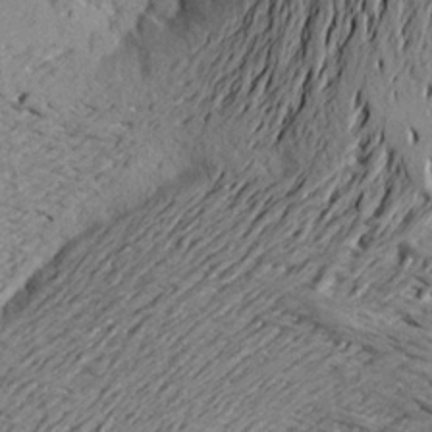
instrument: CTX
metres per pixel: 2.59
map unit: Aa
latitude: 21.5560
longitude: -149.2726
